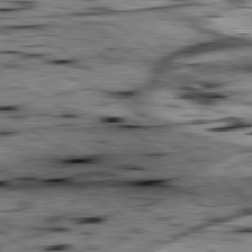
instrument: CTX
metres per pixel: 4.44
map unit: lApd
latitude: 79.5182
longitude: -48.5546
